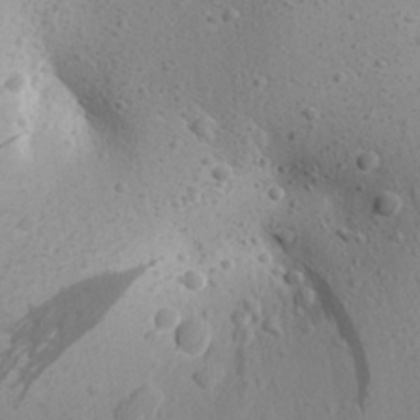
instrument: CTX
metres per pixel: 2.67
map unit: Aa
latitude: 27.1970
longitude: -142.5168
